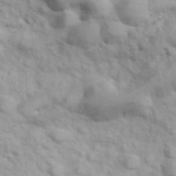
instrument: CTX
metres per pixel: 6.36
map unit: Hve
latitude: 32.0444
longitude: 151.2754
